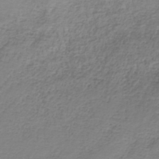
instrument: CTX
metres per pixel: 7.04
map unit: HNb
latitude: -33.9556
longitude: 56.3117
